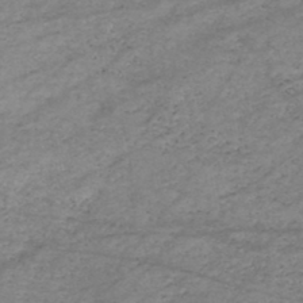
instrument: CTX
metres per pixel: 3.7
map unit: HNhu
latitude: -46.8975
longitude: 28.6141
